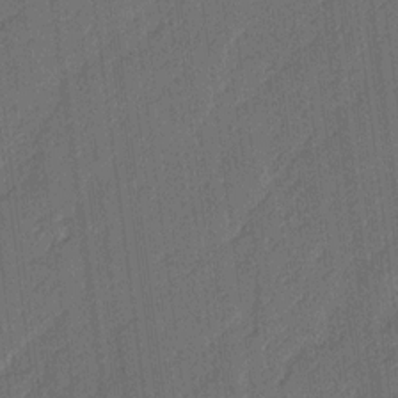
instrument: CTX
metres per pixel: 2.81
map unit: Ave
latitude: 16.8758
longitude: -138.3278
